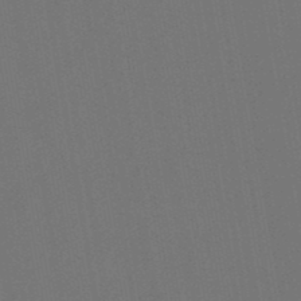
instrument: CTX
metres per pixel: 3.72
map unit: lHb
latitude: -47.5966
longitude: 73.1620
